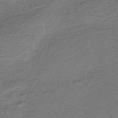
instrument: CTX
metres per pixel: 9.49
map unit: HNb
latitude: -37.5210
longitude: 54.2929
